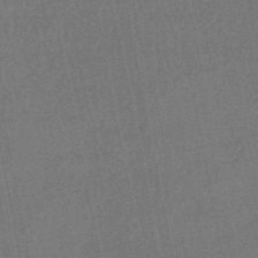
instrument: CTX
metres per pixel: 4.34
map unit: HNhu
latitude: -47.9556
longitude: 99.3698
